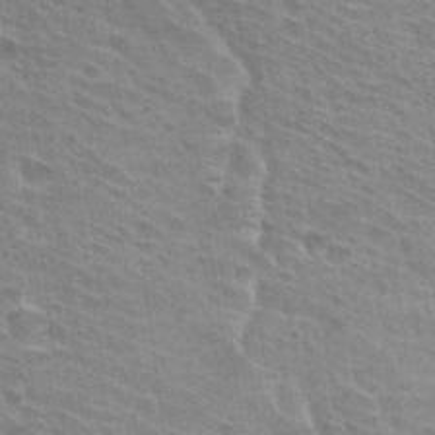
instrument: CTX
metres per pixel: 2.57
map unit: Hto
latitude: 31.7828
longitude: -41.3859
